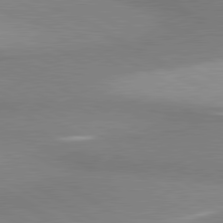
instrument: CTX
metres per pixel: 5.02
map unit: lApd
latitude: 80.8380
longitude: 159.0297
